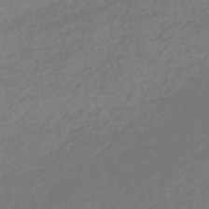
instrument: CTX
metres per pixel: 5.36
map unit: lHb
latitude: -44.2173
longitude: 70.8597
